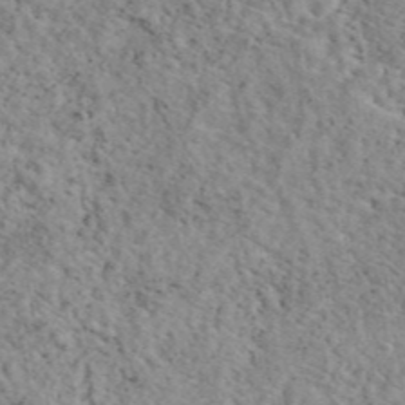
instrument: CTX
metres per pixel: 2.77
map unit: eAb
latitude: 44.8947
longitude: 112.7463
